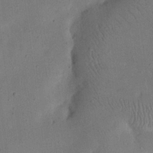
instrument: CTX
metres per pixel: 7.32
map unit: eHh
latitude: 24.6868
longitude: -68.5735
